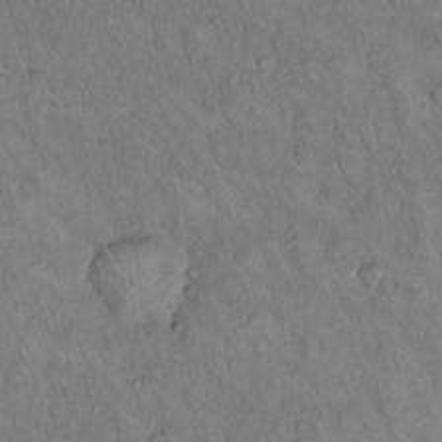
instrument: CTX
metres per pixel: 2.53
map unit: Hto
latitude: 15.1404
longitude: -59.2348
